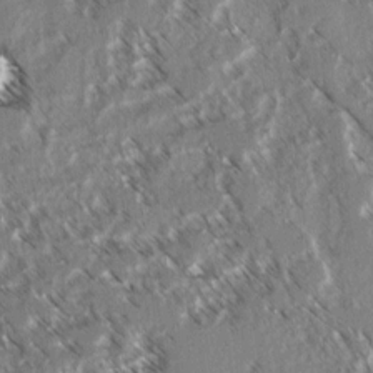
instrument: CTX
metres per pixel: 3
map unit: lAvf
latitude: 3.5749
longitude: -105.3482
